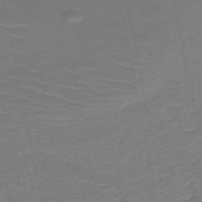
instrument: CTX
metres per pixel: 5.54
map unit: HNb
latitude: -50.3306
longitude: -47.9906
